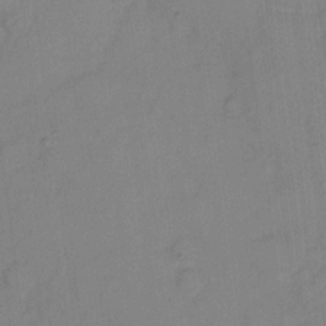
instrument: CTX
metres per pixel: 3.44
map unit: eHh
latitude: 7.0269
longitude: -65.4804
